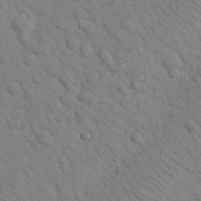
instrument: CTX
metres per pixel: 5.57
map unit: Nhu
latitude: 24.1955
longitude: -74.1200
